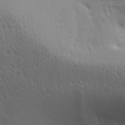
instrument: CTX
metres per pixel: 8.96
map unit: Aa
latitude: 29.6316
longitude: -134.7624
